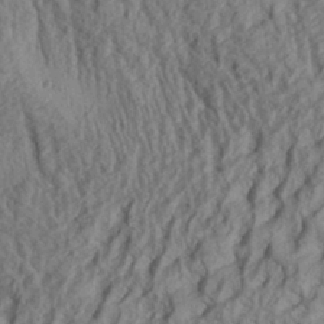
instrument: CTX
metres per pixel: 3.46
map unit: Aa
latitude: 30.1200
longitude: -138.2711
